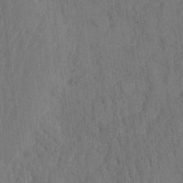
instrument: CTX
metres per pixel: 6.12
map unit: eHh
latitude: -2.5195
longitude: 14.4440
